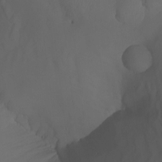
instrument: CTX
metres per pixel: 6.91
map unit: Nhu
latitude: -7.5021
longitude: -80.6679
